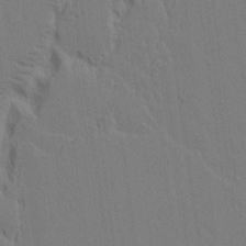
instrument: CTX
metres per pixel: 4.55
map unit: lAvf
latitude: 14.7436
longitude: -126.8380
